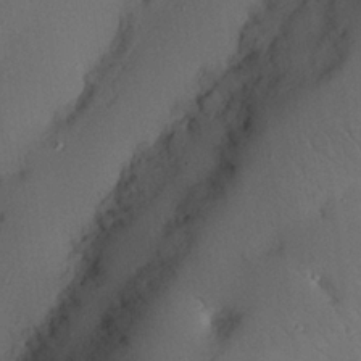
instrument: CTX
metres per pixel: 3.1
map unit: Nhu
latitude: 25.7260
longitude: -72.6869
